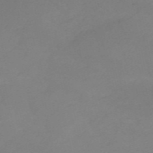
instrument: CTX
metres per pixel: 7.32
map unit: HNb
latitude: -55.0109
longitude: -48.7624
